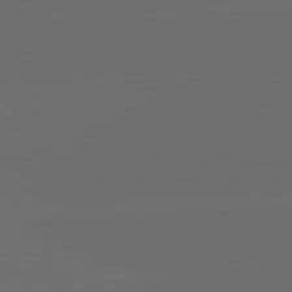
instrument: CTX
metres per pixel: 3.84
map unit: lApd
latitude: 82.1388
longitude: -165.8205
